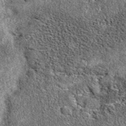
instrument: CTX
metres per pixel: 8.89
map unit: eAb
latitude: 39.5371
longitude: 106.3873
